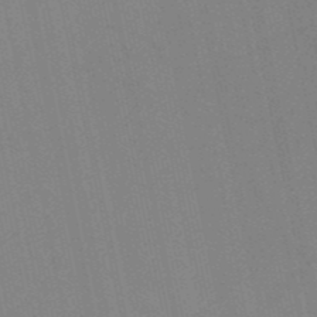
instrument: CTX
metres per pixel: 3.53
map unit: HNb
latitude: -52.7652
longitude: -47.5938
